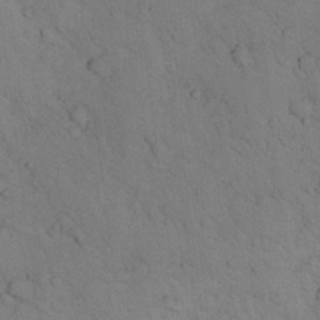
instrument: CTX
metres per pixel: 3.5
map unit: lHvf
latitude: 13.3482
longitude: 178.5951
